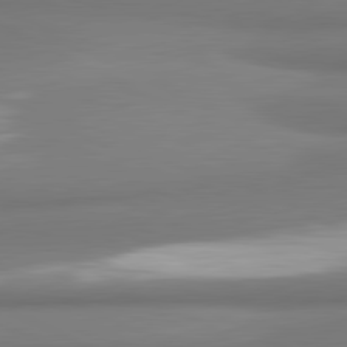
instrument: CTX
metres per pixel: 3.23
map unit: lApd
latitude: 81.3859
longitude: 177.3510
